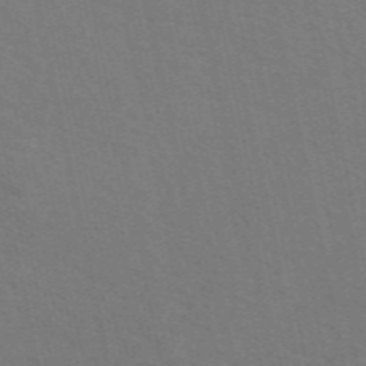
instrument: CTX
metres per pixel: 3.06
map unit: eAb
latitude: 51.1025
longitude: 112.7463
